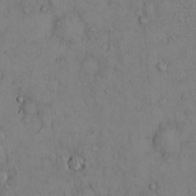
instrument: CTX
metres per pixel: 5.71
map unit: Hto
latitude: 12.6302
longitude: -59.1970
